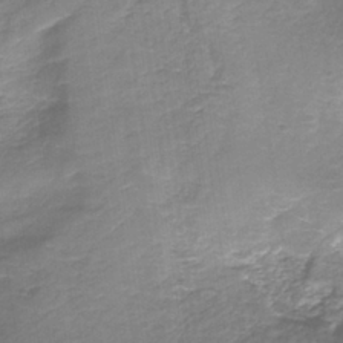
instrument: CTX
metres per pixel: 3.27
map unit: HNb
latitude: -36.3873
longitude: 51.0675
